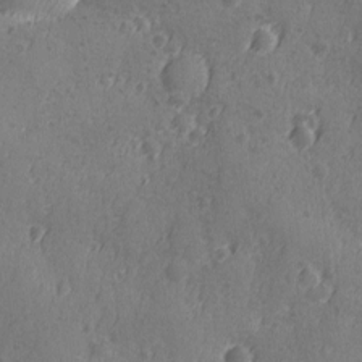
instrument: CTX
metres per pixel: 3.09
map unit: Ave
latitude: -8.9353
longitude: -118.7435
